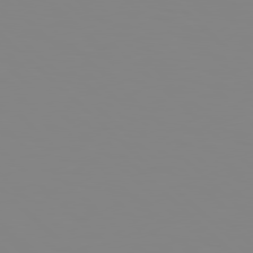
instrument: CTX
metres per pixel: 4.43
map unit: Hpe
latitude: 78.2712
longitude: 179.0108
